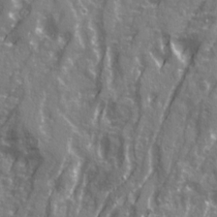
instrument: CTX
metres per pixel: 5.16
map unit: Ave
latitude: 21.2159
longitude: -133.1781
